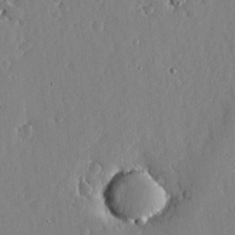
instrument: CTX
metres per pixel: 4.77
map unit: lHvf
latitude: 18.4223
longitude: -114.6112
